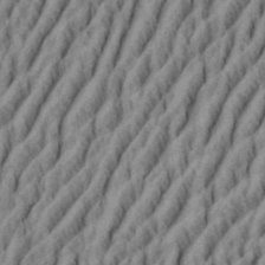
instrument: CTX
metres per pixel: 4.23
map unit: eHh
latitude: 34.7813
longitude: -137.5182
